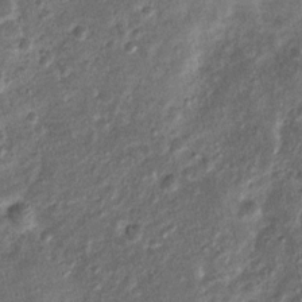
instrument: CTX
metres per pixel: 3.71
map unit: Nhu
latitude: 2.7435
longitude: -16.1199
